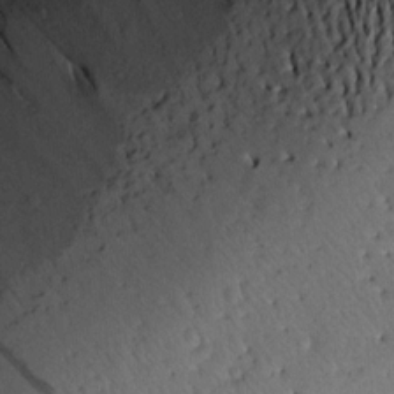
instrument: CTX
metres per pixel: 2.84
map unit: Aa
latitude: 14.1956
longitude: -140.2333
